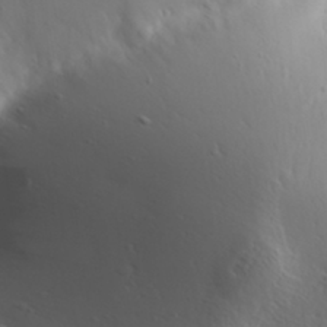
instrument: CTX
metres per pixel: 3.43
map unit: Aa
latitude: 31.4049
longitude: -143.1025
